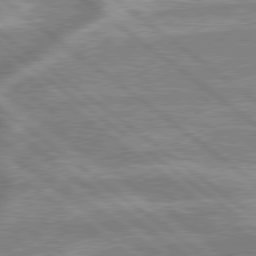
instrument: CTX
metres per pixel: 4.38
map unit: lApd
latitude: 79.3482
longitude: -170.3845
